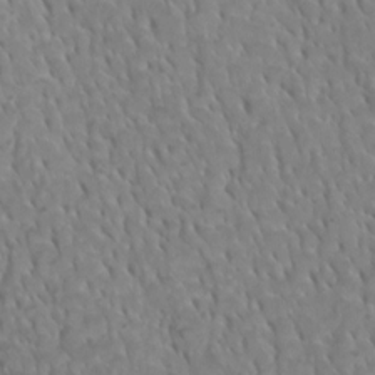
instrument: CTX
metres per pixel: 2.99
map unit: Htu
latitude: 2.7813
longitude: -21.3104
